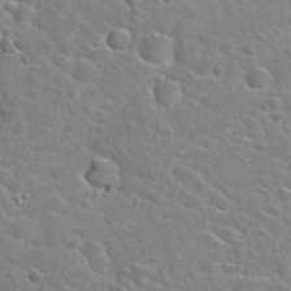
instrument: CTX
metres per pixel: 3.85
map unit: Hto
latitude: 24.4412
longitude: -46.6113
